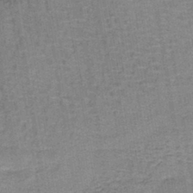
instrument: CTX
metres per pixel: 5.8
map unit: lHb
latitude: -41.4076
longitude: 57.4265
